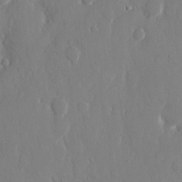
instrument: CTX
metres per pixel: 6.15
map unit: eHh
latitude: 12.6491
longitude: -71.4048
